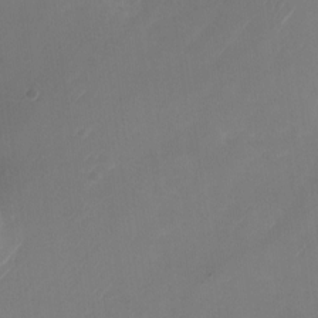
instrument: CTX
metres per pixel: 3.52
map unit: Nhu
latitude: -23.8612
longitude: -71.1403
